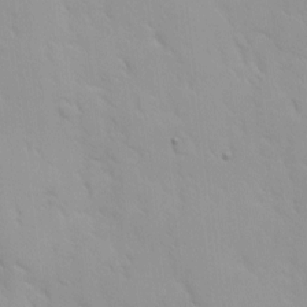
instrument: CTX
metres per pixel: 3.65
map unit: Ave
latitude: 9.7072
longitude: -103.2915
